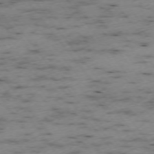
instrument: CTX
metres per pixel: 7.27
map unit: Ap
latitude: -73.9367
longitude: -73.5749
